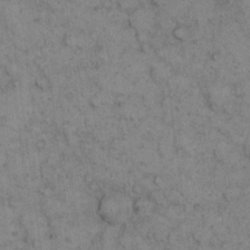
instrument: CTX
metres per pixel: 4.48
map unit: eHh
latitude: 14.6491
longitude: -62.9892
